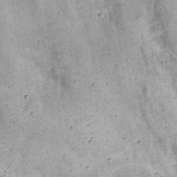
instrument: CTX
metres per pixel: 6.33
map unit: Nhu
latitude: 22.3278
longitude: -67.5182
